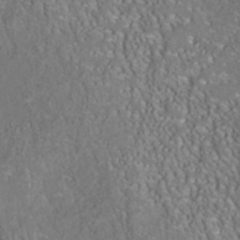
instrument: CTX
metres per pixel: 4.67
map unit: Nhu
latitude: -41.0486
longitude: -85.0459
